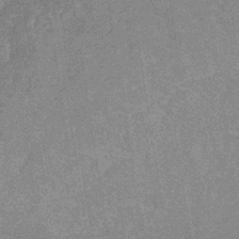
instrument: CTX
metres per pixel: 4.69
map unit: HNb
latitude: -31.2565
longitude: 60.3495
